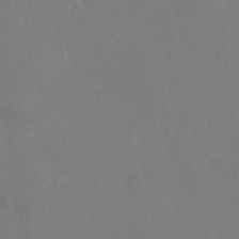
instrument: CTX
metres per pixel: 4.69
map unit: Nhu
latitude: -16.3496
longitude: -56.1955
